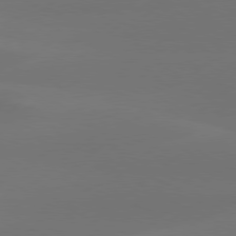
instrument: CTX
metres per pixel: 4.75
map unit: Hpe
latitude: 78.2523
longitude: -130.3657
